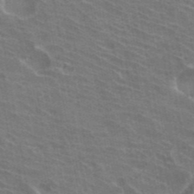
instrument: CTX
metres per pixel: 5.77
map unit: Hto
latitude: 32.4412
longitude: -41.2536
